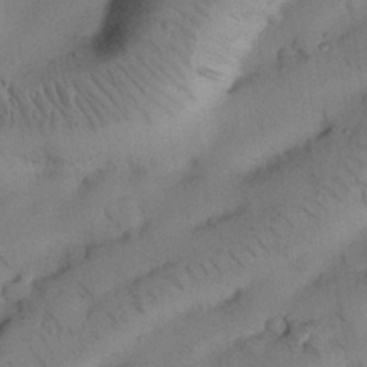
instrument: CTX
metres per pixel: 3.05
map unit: Nhu
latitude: 26.5168
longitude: -71.6127
